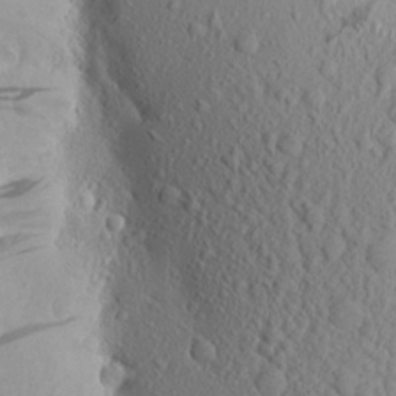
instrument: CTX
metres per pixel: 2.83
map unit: Aa
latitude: 17.8772
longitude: -148.0255
